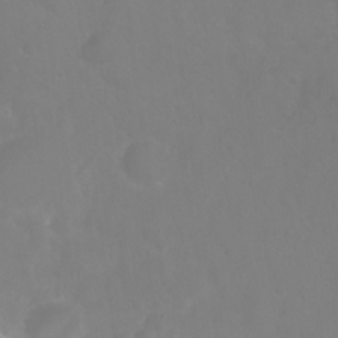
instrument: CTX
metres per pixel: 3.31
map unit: Nhu
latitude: 24.9702
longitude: -62.9892
